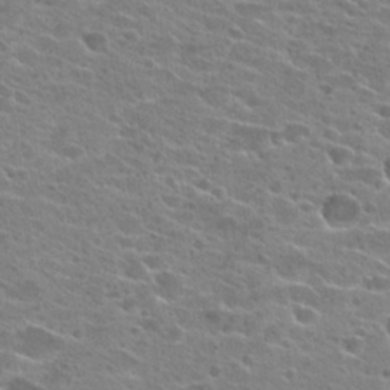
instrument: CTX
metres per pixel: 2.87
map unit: Hto
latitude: 24.2900
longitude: -42.6302
